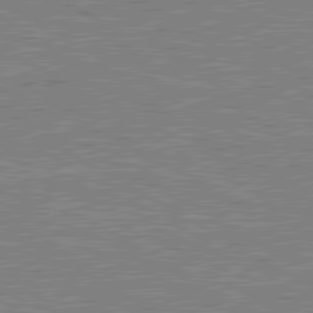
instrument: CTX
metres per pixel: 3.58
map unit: lApd
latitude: 80.3845
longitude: 119.2943
